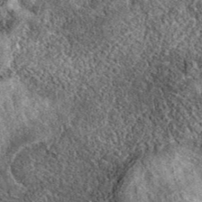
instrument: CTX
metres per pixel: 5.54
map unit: eAb
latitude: 38.7057
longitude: 108.2361
